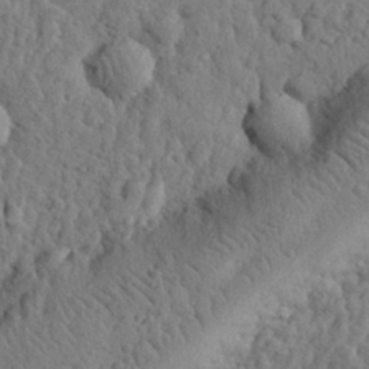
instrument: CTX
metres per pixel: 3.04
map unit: eHh
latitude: 27.0459
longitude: -77.9339
